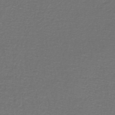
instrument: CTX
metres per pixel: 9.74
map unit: lHb
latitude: -43.8989
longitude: 56.7274
